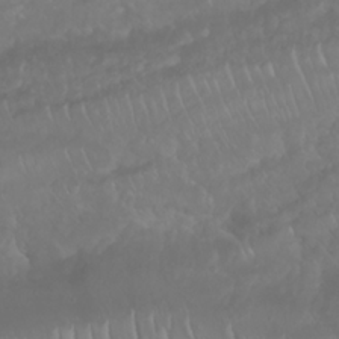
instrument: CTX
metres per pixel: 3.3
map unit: Nhu
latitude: 23.0458
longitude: -63.9150
